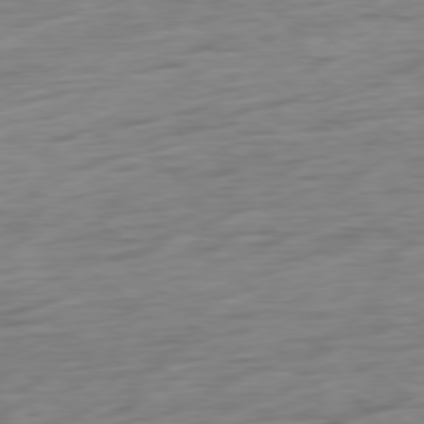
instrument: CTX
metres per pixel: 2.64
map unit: Ap
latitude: -79.6533
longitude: -70.3467
